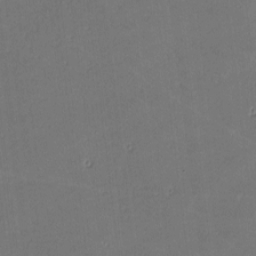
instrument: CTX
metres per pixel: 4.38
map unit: lHvf
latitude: -10.7085
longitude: -104.1956
